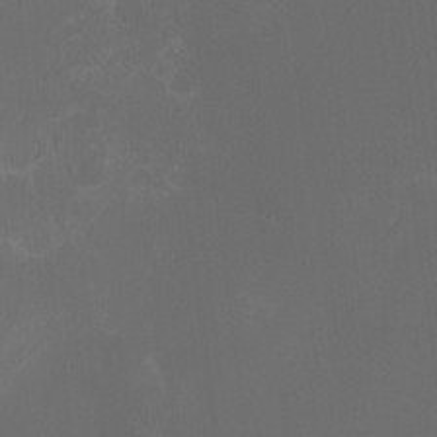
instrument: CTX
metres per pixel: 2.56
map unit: HNhu
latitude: -2.5195
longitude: -6.1200
